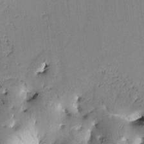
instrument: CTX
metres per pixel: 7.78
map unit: Htu
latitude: 0.0822
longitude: 172.0661
